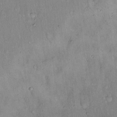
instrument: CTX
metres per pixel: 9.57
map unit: Hto
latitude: 14.8758
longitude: -59.0647
